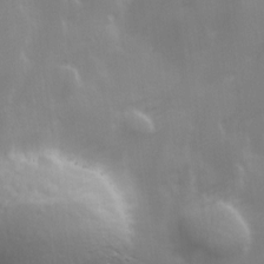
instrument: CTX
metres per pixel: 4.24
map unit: Ave
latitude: 13.2726
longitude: -104.4412
